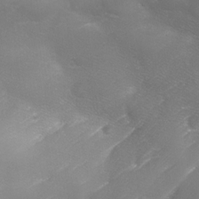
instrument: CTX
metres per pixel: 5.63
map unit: Ave
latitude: 10.8380
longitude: -106.2711
